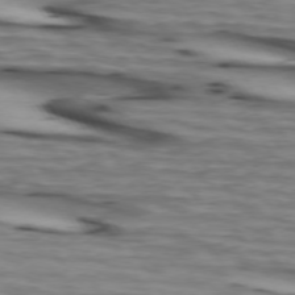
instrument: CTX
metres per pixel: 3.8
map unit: lApd
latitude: 73.8584
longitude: -64.1956
